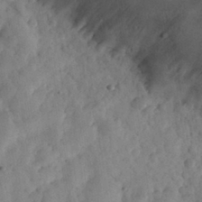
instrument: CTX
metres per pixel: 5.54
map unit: eHh
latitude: 30.6869
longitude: -73.2159
